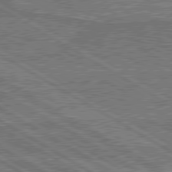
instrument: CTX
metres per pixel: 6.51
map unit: lApd
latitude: 79.9717
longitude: 168.6707
